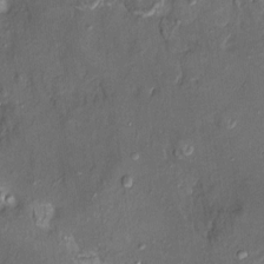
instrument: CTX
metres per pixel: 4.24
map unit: HNhu
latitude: 4.2522
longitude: 8.0283
